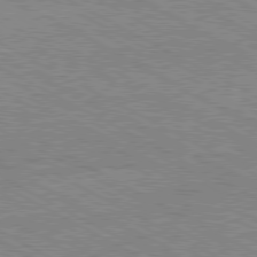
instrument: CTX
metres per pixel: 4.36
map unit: Hpe
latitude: -81.0298
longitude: 20.2928
